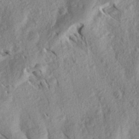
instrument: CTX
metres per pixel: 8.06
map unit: Aa
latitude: 27.2159
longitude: -143.8772
